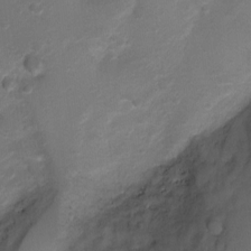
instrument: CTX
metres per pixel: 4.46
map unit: Ht
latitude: 1.0836
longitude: -25.4048
